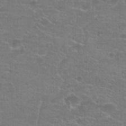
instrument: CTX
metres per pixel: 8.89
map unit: Hto
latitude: 22.0444
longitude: -43.8206
